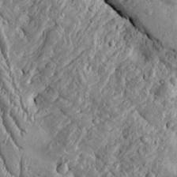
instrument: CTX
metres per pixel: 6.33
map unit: Htu
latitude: -4.5384
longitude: 157.2754
